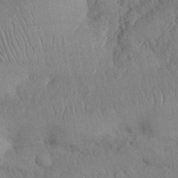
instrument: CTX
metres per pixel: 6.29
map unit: Nhu
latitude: 27.3671
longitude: -69.8206
